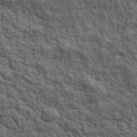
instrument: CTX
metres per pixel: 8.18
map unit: lHvf
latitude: 39.2915
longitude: -88.9136
